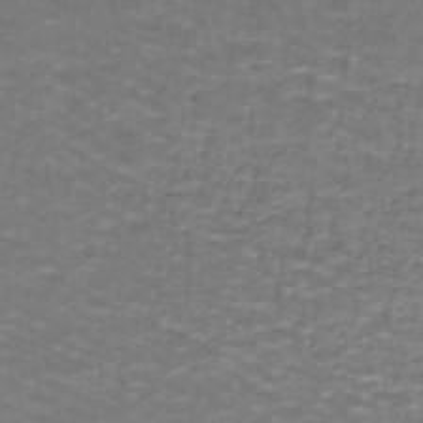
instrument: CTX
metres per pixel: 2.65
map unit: lHb
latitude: -43.2753
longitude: 58.0660
